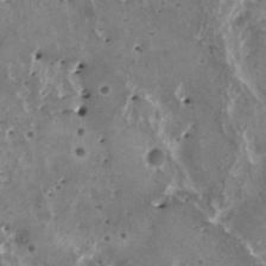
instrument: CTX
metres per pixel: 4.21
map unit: HNhu
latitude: 2.1766
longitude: 5.8044
